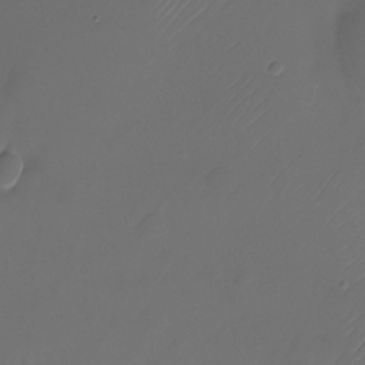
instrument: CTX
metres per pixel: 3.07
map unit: Nhu
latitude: -22.8219
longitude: -71.8205
